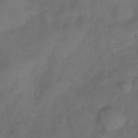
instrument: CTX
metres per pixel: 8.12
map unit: Nve
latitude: -26.4817
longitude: -148.0822
